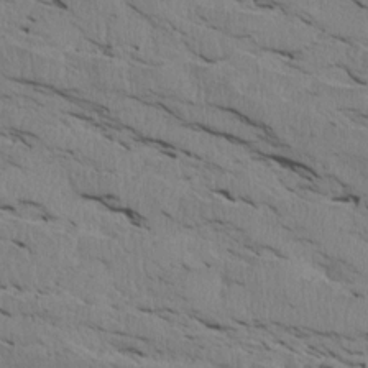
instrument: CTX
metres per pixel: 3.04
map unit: Htu
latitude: 3.8394
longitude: 151.8044
